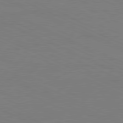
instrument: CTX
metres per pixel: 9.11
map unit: Ap
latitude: -82.1417
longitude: -70.8380
